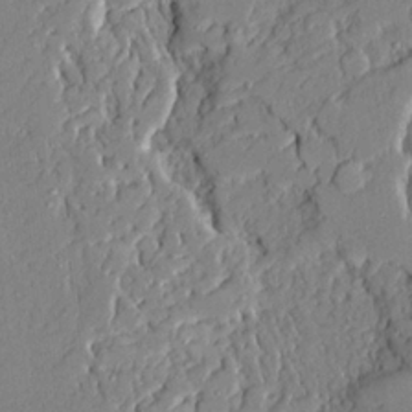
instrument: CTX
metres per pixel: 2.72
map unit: Ave
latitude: 21.9717
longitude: -128.5735
